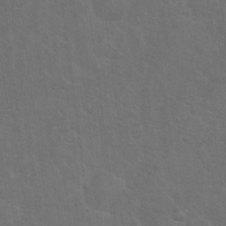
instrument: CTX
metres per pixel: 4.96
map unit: Hto
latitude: 19.0269
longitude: -54.0633
